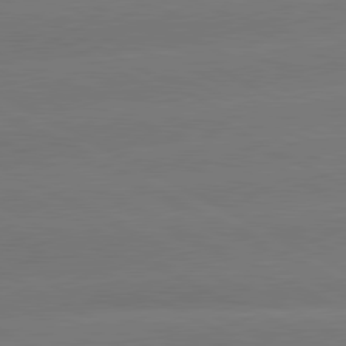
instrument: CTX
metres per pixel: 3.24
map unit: lApd
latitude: 80.8002
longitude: -147.4994
